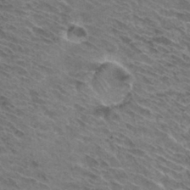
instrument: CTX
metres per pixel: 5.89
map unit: Hto
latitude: 32.2145
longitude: -44.6301
